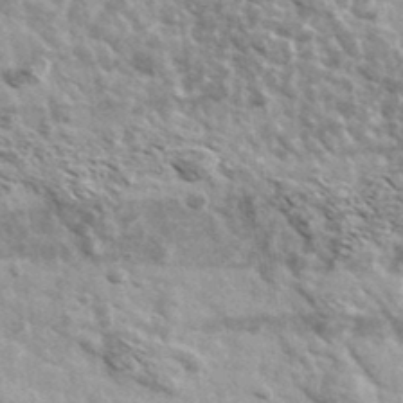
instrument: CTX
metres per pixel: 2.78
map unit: Ave
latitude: 39.0836
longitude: -108.2333
